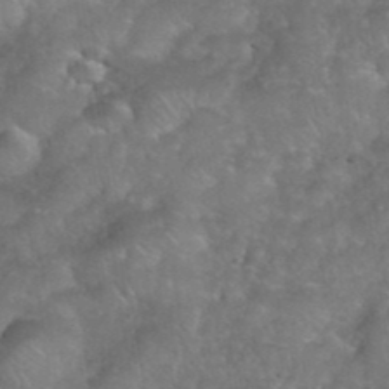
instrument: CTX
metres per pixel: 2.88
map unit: eHh
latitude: 39.6694
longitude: -58.5735
